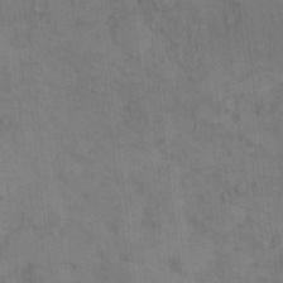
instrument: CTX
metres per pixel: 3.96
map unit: Hto
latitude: 6.9892
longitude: -60.6490
